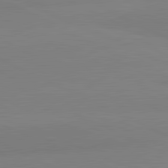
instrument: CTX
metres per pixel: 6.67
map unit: lApd
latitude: 81.8583
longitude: 179.8044
